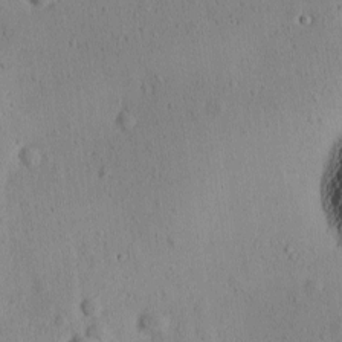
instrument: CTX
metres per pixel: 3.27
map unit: Ave
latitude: -9.8422
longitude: -121.8584
